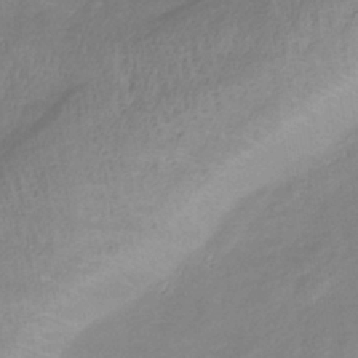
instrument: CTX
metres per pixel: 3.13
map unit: lHb
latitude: -37.2942
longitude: 73.6722
